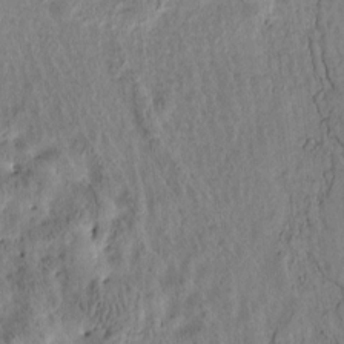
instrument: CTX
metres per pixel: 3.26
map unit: Htu
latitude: -2.9730
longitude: 167.5210
